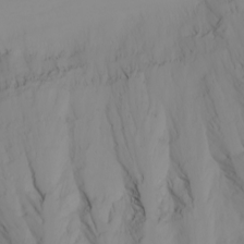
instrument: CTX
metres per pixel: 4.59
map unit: Nhu
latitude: -0.3685
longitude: -75.0270
